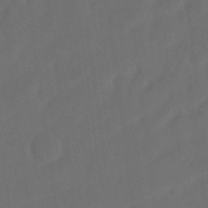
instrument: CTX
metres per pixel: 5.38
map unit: eHh
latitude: 18.5734
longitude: -65.8961
